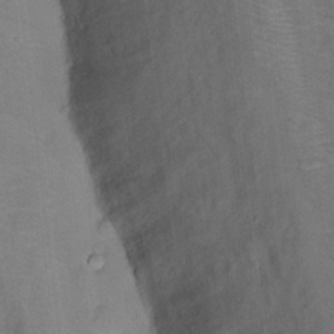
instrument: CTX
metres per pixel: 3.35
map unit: Hto
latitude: 17.0647
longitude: -39.0080
